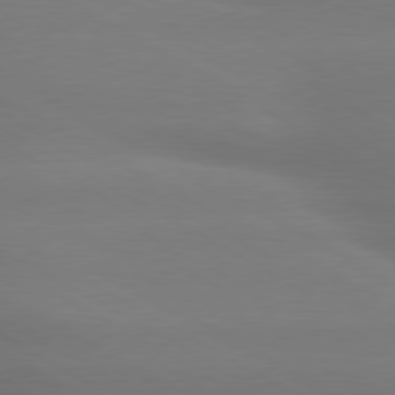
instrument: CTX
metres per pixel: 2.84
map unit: lApd
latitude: 79.9717
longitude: -124.8191
